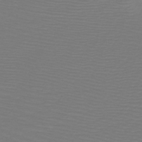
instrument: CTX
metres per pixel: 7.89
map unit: HNb
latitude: -50.2173
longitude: -43.8772
